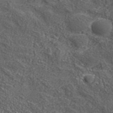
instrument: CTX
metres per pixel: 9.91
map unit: lHvf
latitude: 38.8758
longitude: -87.5371
